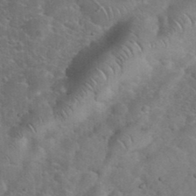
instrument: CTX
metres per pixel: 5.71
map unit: eHh
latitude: 36.4790
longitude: -64.8947
